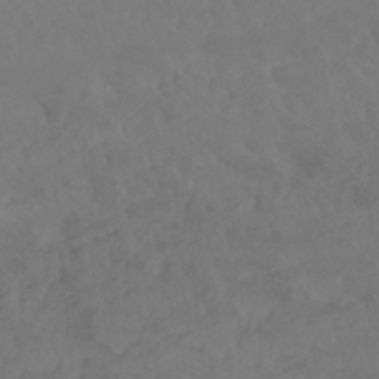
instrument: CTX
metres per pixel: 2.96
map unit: Nhu
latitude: 22.9892
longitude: -63.4994
